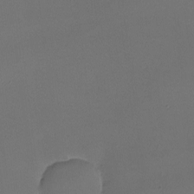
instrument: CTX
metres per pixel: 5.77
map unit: lHvf
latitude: -8.7085
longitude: -100.5735
